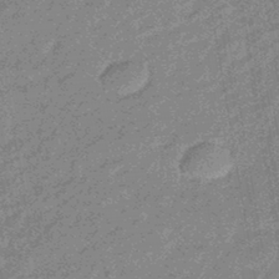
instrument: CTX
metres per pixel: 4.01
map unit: eHb
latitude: -44.0661
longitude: 88.3117
